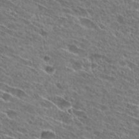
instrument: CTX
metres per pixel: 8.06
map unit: Hto
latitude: 27.4804
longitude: -44.1955
